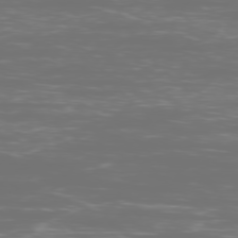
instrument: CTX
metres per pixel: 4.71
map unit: Ap
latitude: -77.8800
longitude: -62.0255
